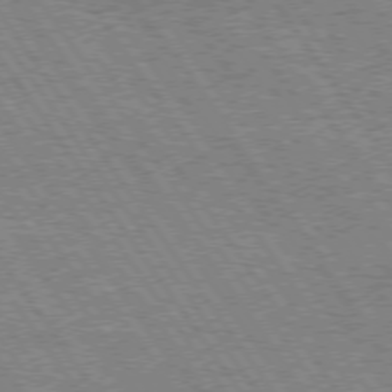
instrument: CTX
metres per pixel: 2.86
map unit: Hpe
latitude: 73.8395
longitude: -139.1970
